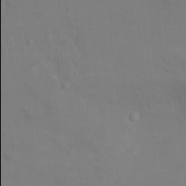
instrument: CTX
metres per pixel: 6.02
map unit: Ht
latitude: -4.1983
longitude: -13.9906
